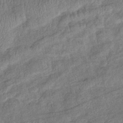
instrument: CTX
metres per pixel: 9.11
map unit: eHb
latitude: -38.8975
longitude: 77.7289
